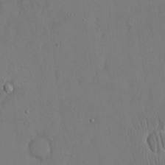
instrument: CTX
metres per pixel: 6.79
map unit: eHh
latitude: 15.8395
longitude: -70.9702
